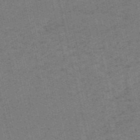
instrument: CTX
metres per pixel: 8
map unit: HNb
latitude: -55.2754
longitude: -42.2901
